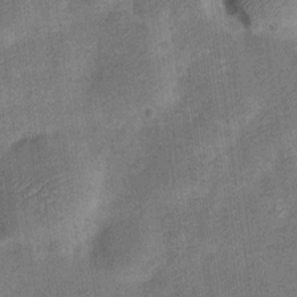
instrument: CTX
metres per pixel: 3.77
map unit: Nve
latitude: -23.8612
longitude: 106.5763
